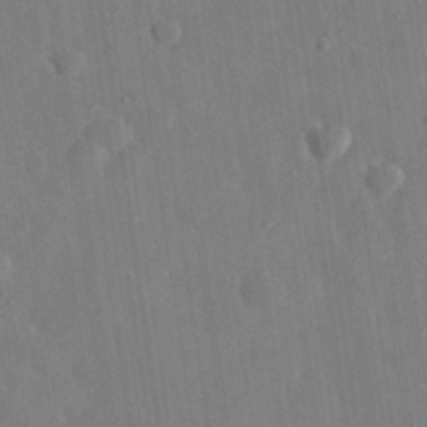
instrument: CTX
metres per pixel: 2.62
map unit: eHh
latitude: 31.1592
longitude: -78.0633
